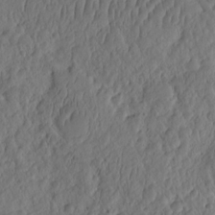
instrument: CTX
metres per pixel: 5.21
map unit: eHh
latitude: -2.7274
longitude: 14.9164
